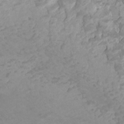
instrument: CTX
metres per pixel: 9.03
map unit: Ht
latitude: -2.5762
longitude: -17.7261
